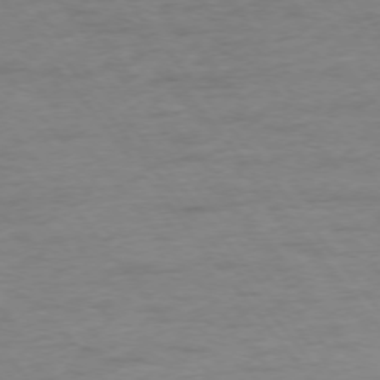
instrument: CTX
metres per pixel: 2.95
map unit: Ap
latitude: -75.7856
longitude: -89.4238
